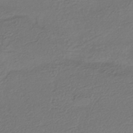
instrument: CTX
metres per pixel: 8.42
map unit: HNhu
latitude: -44.4251
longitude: 95.4832
